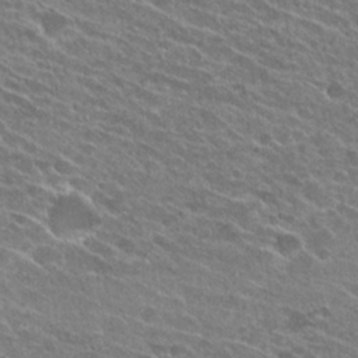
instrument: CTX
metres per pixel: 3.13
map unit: Hto
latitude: 26.0633
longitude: -41.7071
